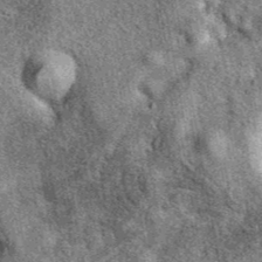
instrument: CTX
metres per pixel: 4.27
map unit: eAb
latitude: 39.9339
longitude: 108.2361
